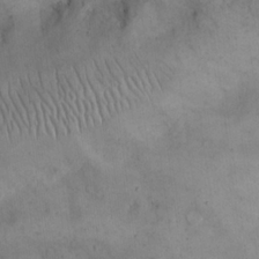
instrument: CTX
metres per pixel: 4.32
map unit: eHh
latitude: 21.3671
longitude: -61.3670
